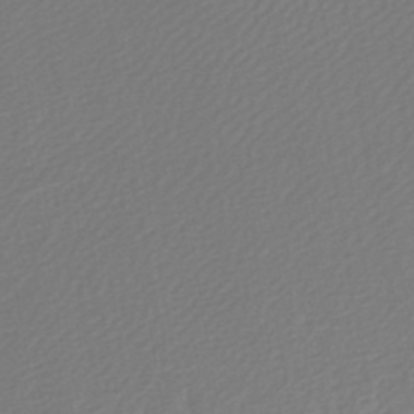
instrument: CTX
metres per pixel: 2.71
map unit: lHb
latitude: -45.8989
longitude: 60.0850
